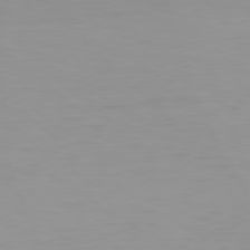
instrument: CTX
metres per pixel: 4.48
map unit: Hpe
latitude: 77.9528
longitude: -167.5182
